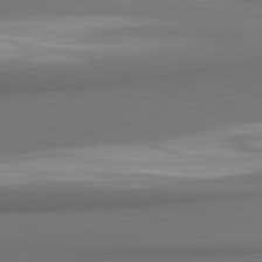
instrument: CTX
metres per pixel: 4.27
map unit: lApd
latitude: 81.5371
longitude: 171.1431
